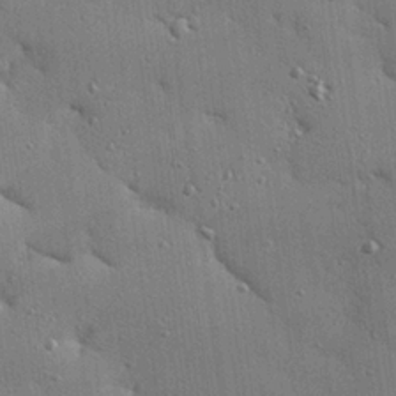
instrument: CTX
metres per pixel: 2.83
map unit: eHh
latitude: 23.5560
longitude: -89.2537
